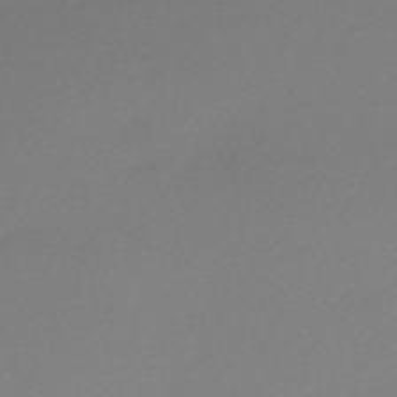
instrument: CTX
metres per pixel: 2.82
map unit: eHh
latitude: -62.2739
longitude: 52.8785
